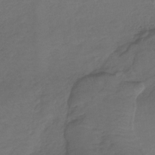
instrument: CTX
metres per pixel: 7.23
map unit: lHb
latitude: -32.6897
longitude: 64.0472
